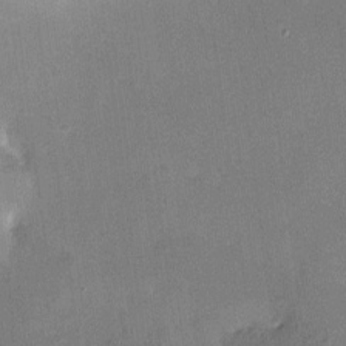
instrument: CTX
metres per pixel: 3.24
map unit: HNhu
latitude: 6.4412
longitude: 3.4076
